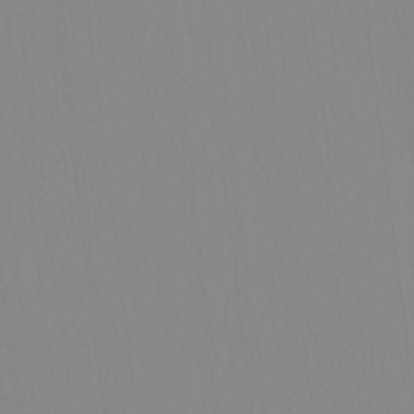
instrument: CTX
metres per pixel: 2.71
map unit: HNhu
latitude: -5.0297
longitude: 14.6708
